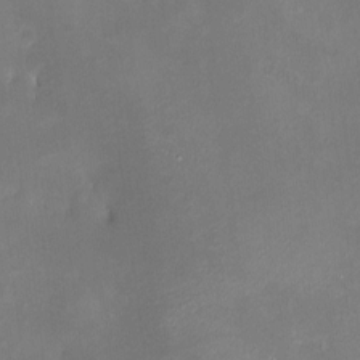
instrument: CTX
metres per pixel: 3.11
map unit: HNhu
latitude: 6.8380
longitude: 5.3509
